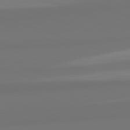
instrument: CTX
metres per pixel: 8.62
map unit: lApd
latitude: 82.4034
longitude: 158.8974
